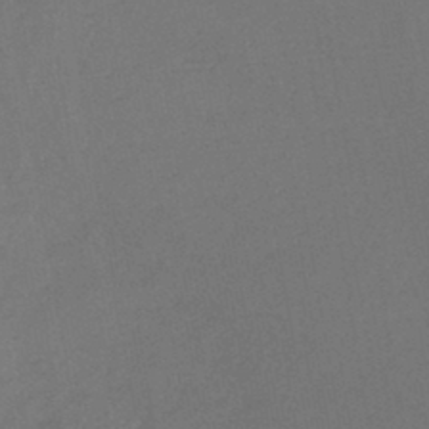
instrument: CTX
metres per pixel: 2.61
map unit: lHb
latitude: -43.3320
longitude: 73.5021
